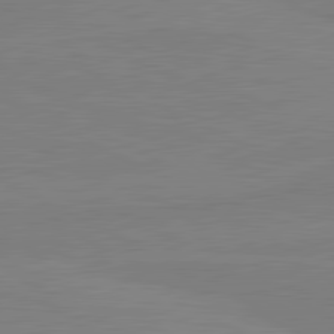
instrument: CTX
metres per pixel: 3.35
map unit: lApd
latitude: 81.5371
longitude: -176.8569
